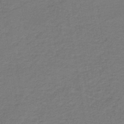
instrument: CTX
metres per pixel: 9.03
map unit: HNb
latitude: -43.2942
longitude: 49.8234
